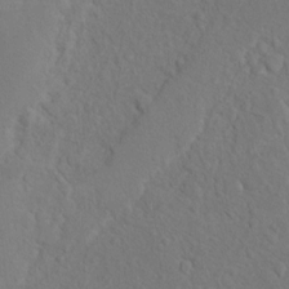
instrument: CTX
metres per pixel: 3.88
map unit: Ht
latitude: 5.4804
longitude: -29.5749
